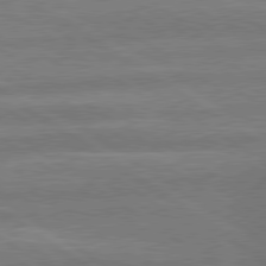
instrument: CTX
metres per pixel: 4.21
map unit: lApd
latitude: 79.5371
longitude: -164.7813
